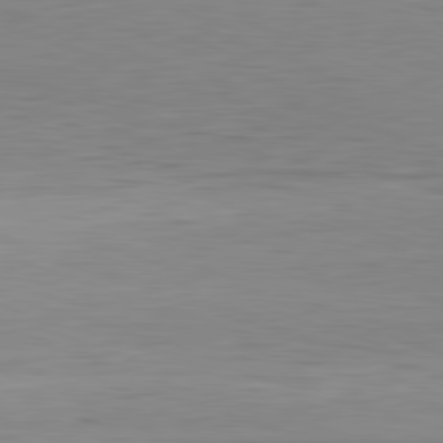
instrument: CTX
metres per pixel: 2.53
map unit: Hpe
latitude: -82.2550
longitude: 11.1053
